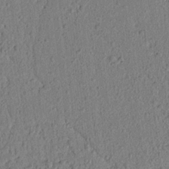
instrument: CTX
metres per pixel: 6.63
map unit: lAvf
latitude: 7.0647
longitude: 164.9164
